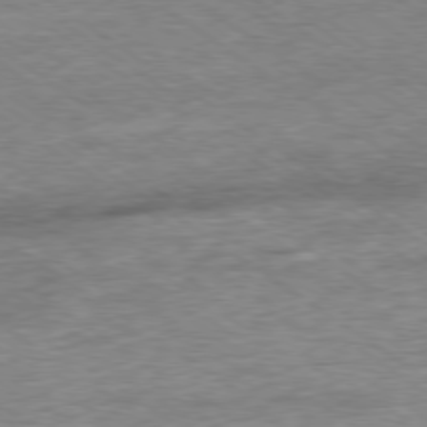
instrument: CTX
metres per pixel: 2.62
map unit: Ap
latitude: -79.1809
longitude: -101.1592
